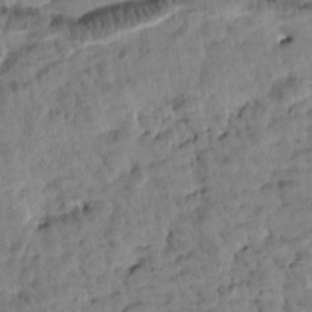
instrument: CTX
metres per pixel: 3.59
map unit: Htu
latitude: 1.8772
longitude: 178.7085
